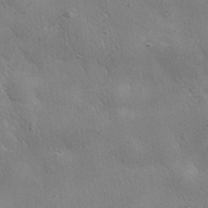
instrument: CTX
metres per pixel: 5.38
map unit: lHvf
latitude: 31.6316
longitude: -89.1970
